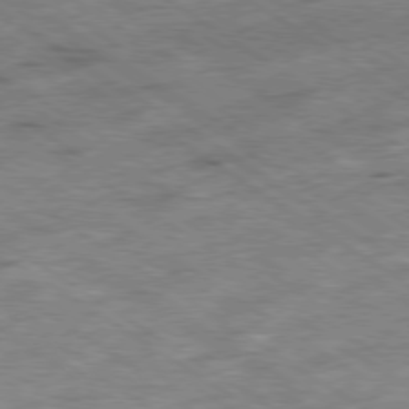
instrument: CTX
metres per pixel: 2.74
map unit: Hpe
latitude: -79.4076
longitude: -21.4805
